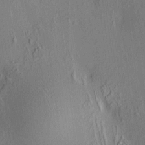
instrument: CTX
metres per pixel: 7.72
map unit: HNhu
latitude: 7.5560
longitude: 14.5385
